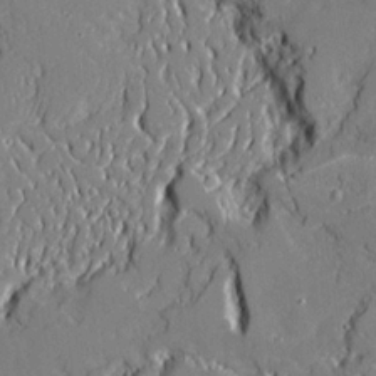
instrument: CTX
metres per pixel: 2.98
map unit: Ave
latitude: 19.8016
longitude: -127.7639
